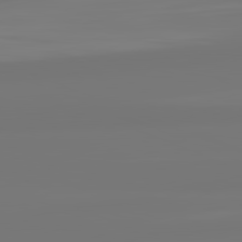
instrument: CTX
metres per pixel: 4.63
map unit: lApd
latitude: 82.0255
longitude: -176.4412
